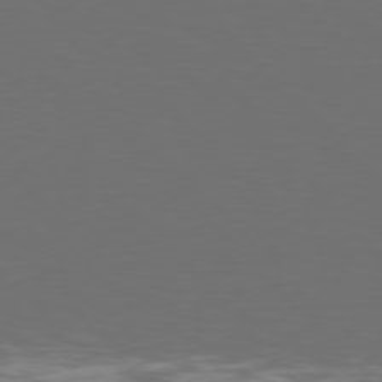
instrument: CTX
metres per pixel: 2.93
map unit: Hpe
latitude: 77.7449
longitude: -170.7057
